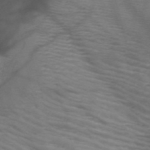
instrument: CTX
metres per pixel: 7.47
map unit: HNb
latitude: -50.2928
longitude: -46.5735
